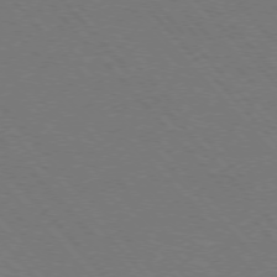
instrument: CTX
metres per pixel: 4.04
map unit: Hpe
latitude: -76.8597
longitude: -13.0081
